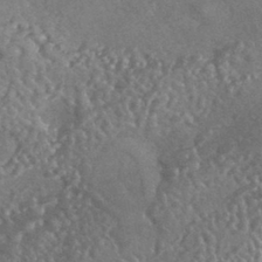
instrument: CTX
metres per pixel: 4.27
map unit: HNhu
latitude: -43.5966
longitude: 92.8786
